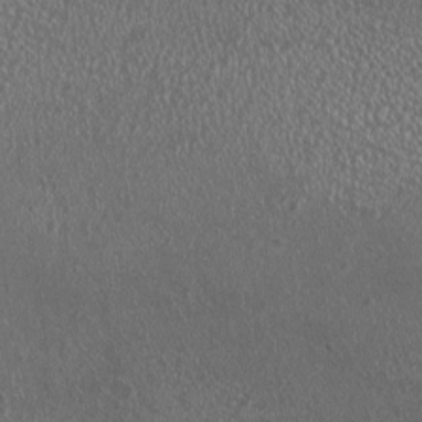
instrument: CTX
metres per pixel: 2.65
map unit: HNhu
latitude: 0.4790
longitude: 0.9542
